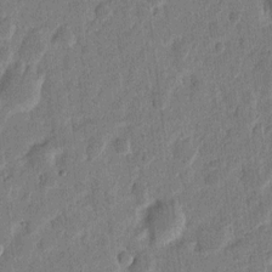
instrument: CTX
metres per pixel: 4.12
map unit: eHh
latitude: 6.9514
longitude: -71.2348
